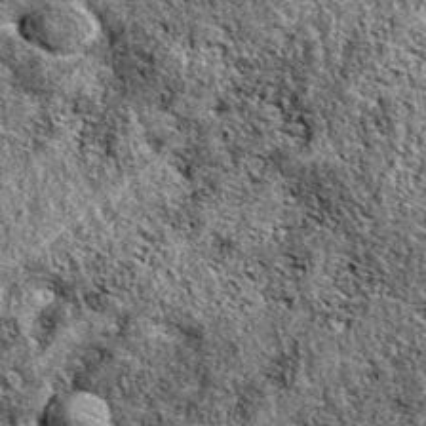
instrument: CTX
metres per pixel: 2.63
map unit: eAb
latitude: 38.1578
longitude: 110.7841
